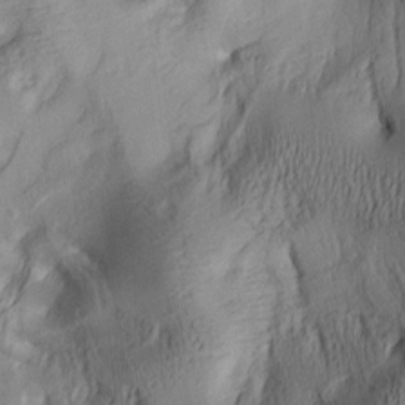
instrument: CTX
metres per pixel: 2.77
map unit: lAa
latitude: 6.1200
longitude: -114.5734
